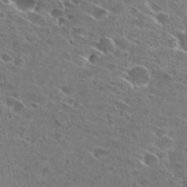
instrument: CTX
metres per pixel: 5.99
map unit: Hto
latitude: 28.3845
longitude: -44.7624
